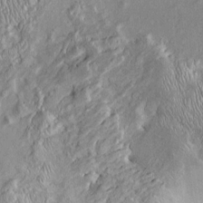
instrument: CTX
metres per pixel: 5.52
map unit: Htu
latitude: -5.5210
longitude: 157.2943
